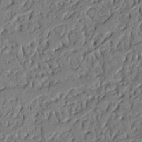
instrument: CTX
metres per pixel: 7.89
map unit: Nhu
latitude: 20.1011
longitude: -78.0822
